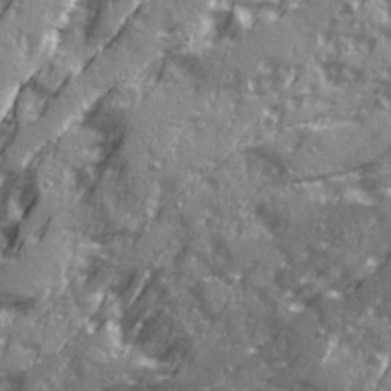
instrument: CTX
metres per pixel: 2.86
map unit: Ave
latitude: 20.7813
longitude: -131.0837
